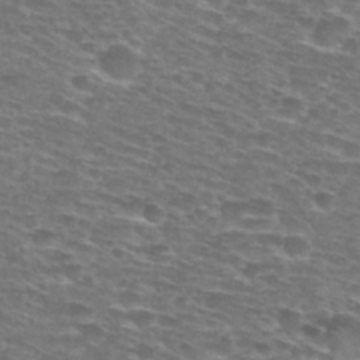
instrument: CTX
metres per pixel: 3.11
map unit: Hto
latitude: 28.6301
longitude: -48.7813
